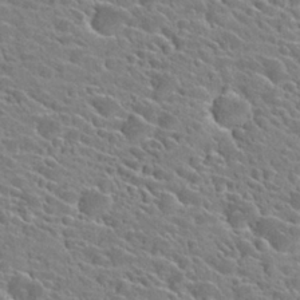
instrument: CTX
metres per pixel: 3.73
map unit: Hto
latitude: 25.8394
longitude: -42.4979
